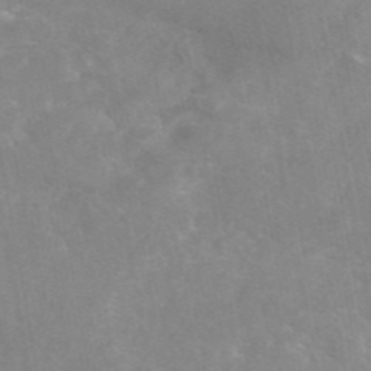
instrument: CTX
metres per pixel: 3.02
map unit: eAb
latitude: 45.8016
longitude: 124.7652
